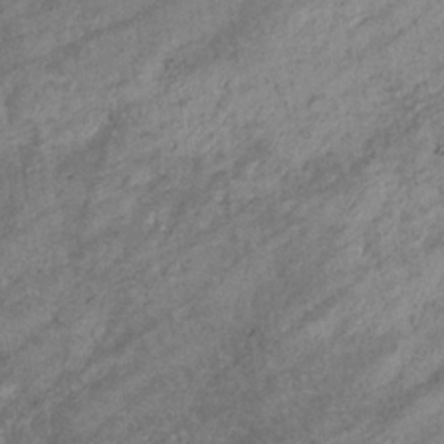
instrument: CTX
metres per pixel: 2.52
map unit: eHb
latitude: -32.8597
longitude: 71.0298
